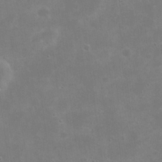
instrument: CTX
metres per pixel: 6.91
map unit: eHh
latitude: 20.5546
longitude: -69.5182
